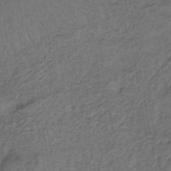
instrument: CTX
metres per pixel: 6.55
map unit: lHb
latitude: -39.7289
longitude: 62.5384
